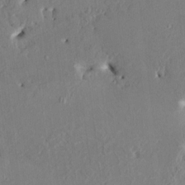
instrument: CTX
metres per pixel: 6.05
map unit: HNhu
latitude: 4.5546
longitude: -4.5357
